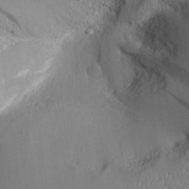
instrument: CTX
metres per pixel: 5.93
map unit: Aa
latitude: 30.9136
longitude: -141.5371
